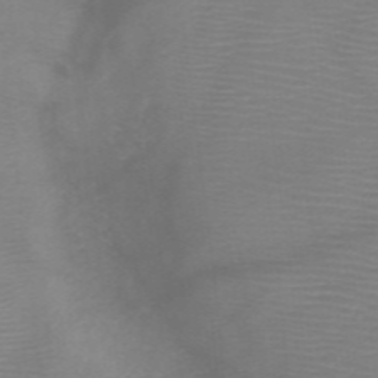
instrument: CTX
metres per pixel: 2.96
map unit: HNb
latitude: -48.5385
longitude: -45.7827
